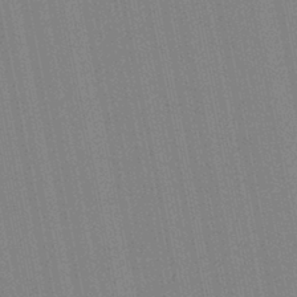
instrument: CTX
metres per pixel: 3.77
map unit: Aa
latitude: 28.7246
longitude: -147.4238
